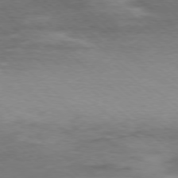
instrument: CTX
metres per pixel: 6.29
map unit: Ap
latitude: -78.4440
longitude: -93.3670
